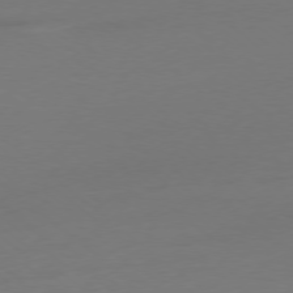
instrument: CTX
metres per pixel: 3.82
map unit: Ap
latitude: -78.2550
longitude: -66.3089
